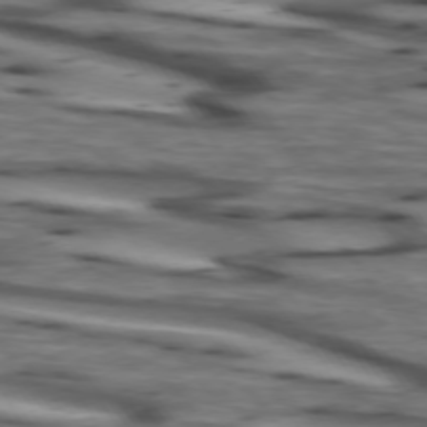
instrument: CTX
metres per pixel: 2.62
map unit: lApd
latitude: 74.0822
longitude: -64.8191
